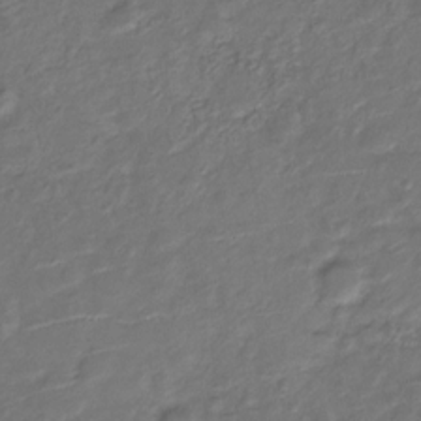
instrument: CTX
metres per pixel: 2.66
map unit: Nve
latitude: -20.1416
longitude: 104.6518
